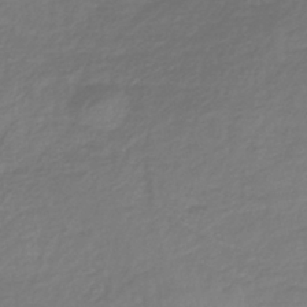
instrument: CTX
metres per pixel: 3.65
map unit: lHb
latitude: -38.2929
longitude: 71.9367
